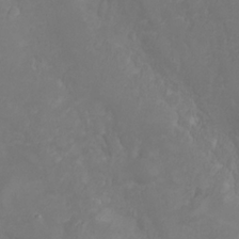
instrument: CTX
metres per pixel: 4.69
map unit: eHh
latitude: 25.6882
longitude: -64.1767
